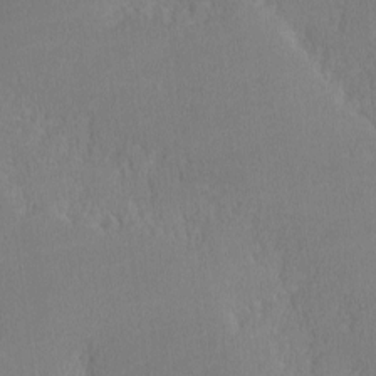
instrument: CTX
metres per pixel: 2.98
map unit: lHvf
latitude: -12.7652
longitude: -100.1578
